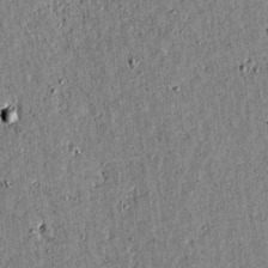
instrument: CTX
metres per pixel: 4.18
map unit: lAvf
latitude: 15.3482
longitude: -125.0647
